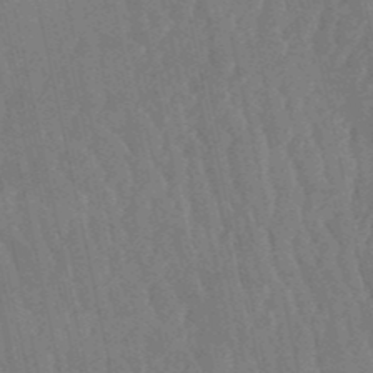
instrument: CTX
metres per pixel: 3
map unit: eHb
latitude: -50.7085
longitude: 78.4251
